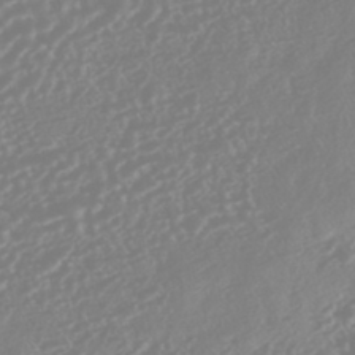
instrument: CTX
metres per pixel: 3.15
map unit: HNhu
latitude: -44.4062
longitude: 103.7289
